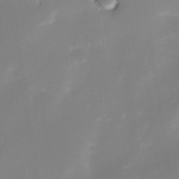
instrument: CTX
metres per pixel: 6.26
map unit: Nhe
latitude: -33.3510
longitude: -116.2523
